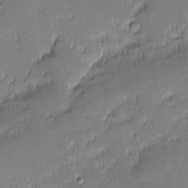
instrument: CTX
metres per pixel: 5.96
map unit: eHh
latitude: -2.6329
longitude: -82.7435
